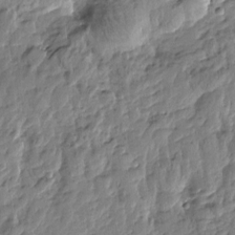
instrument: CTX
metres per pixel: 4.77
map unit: Htu
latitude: -1.5966
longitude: -179.0459
